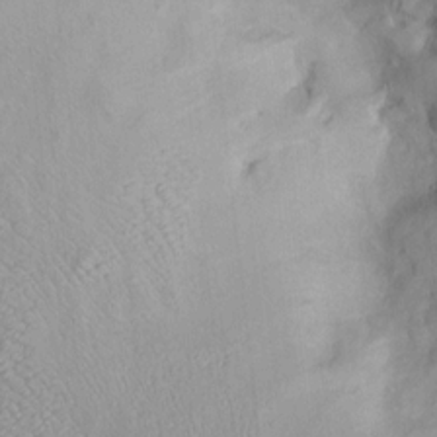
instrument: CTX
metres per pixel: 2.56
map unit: Htu
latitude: -6.7841
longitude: 152.4062
